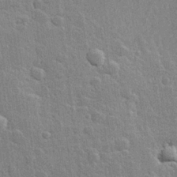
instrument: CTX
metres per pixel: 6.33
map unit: Hve
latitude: 25.1214
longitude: 149.8234
